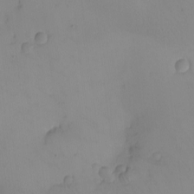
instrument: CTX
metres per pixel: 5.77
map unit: eHh
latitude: -9.4076
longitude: -66.5167
